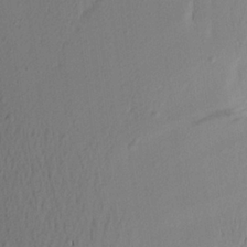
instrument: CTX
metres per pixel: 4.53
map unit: Aa
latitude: 20.5735
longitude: -146.1389
